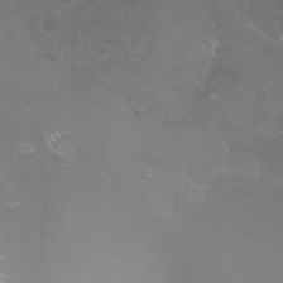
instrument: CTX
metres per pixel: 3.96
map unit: Nhu
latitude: -8.2361
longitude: -93.8583
